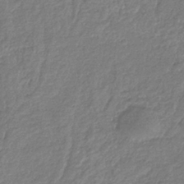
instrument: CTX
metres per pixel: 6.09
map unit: eHb
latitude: -38.3684
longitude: 81.2376
